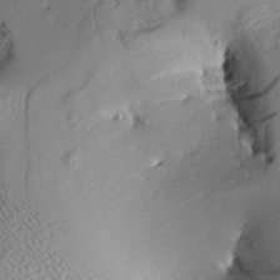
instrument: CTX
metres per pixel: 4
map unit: Aa
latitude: 9.3482
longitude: -142.6113
